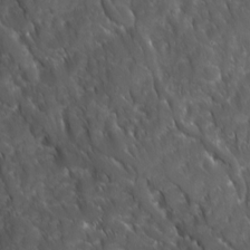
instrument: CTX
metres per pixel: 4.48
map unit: Ave
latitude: 15.8584
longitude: -132.4034
